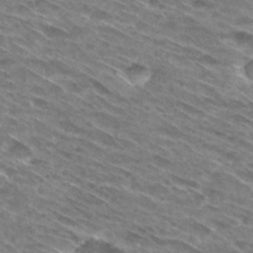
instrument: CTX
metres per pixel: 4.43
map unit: Hto
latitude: 29.6127
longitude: -46.0255
